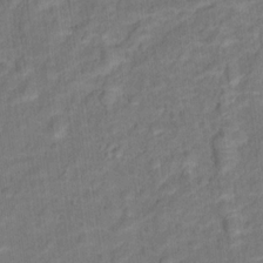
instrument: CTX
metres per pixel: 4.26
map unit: Hto
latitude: 15.5183
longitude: -39.6694
